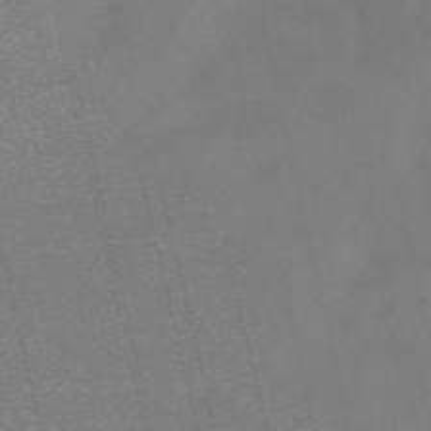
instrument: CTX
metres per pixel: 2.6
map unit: HNb
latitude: -55.2187
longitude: -45.6316
